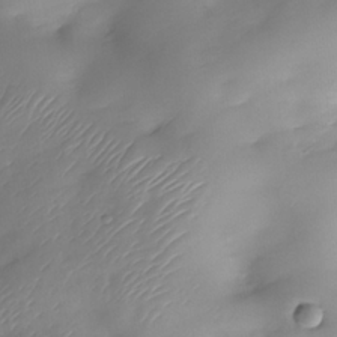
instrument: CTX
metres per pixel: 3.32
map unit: Nhe
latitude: -34.1039
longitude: -144.4979
